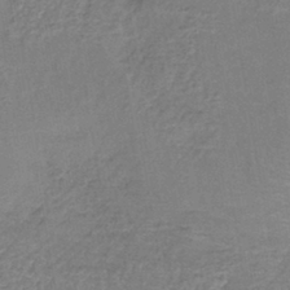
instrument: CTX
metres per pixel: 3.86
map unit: lHb
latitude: -39.0676
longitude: 61.5021
